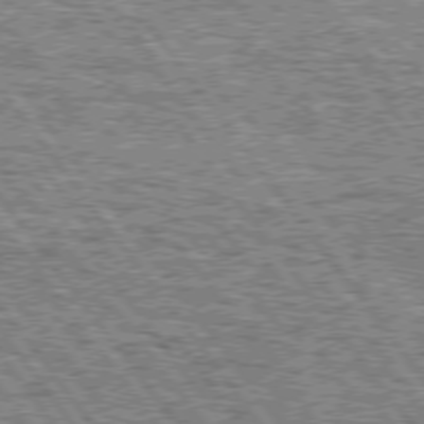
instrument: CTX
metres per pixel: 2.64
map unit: Hpe
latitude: 74.8002
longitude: -155.0647
